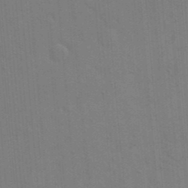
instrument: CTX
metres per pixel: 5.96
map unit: eHh
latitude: 19.0269
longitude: -64.1011
